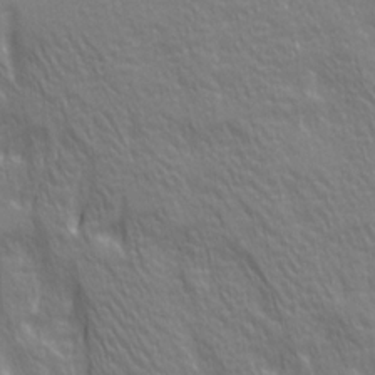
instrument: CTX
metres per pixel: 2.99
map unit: Ave
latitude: 20.8569
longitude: -134.5357
